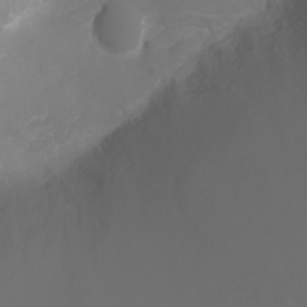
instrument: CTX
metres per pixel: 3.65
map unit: Ht
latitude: -2.9730
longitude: -61.8961
